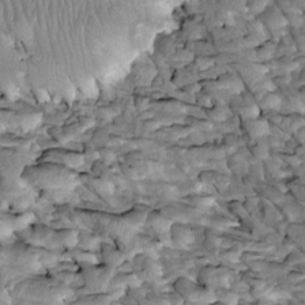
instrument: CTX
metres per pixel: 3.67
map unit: Htu
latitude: -2.5006
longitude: 149.0109
